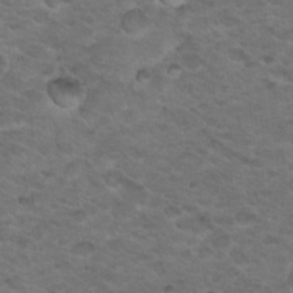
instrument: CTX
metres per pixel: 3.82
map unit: Nhu
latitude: 18.2900
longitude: -32.1956
